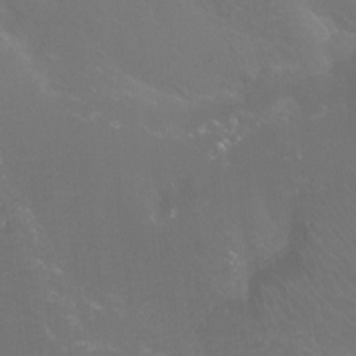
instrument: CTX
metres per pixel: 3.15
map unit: Ht
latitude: -3.7099
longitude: -26.1011
